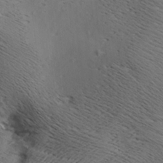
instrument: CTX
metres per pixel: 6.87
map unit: Aa
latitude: 7.8961
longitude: -141.3103
